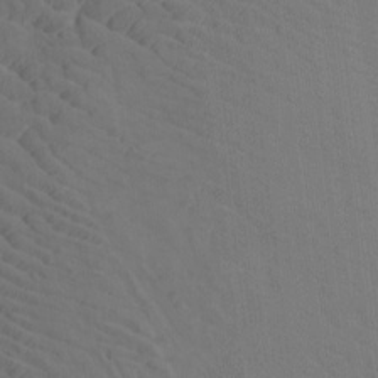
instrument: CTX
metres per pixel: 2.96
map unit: Nhu
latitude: -7.6155
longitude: -68.4412
